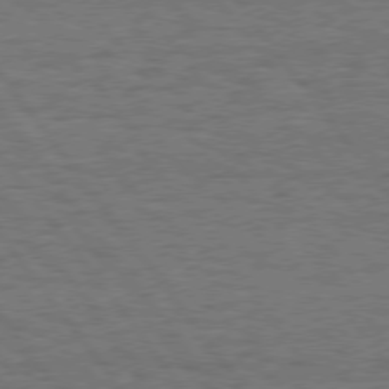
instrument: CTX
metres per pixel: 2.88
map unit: Hpe
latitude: 75.5182
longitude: -136.3468
